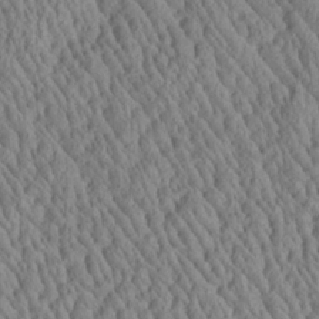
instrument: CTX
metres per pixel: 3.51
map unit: Aa
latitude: 25.3292
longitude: -135.6505
